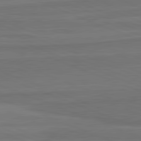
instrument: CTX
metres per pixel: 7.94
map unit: lApd
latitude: 82.0444
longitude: 168.1794
